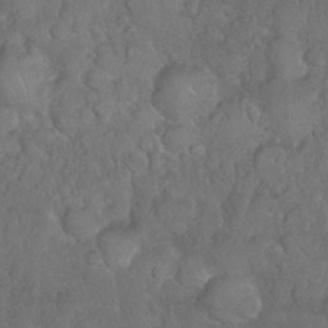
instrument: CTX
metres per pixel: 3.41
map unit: Nhu
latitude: 26.9325
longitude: -65.7450
